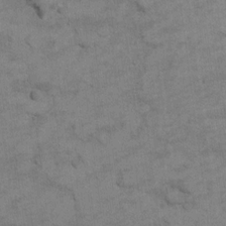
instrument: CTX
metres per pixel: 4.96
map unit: Ht
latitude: 9.4238
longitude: -36.7813
